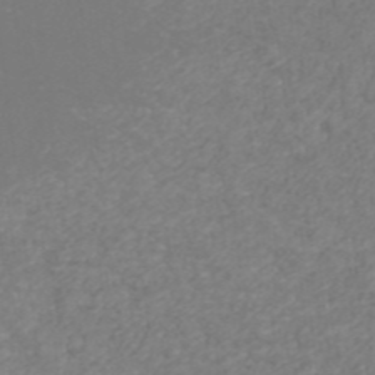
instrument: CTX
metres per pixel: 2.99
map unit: ANa
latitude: 42.3656
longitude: 28.5952
